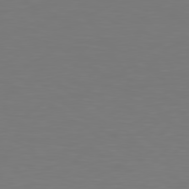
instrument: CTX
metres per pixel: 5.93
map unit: Hpe
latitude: 78.7247
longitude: -166.6112
